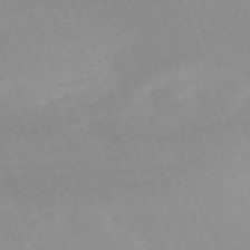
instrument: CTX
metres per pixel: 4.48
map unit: Nhu
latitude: -66.7652
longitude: 38.8786
